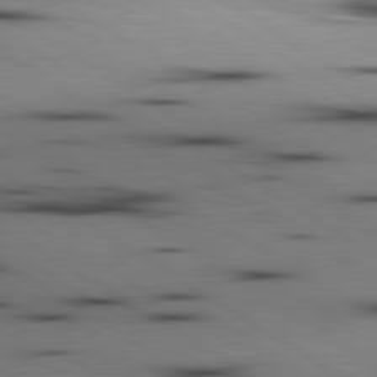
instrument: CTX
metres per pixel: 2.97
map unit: lApd
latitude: 80.2522
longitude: 161.2943
